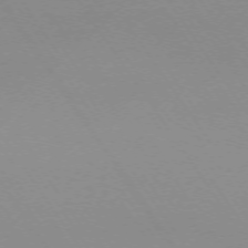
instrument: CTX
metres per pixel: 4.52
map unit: Ap
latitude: -74.0094
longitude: -72.1767
